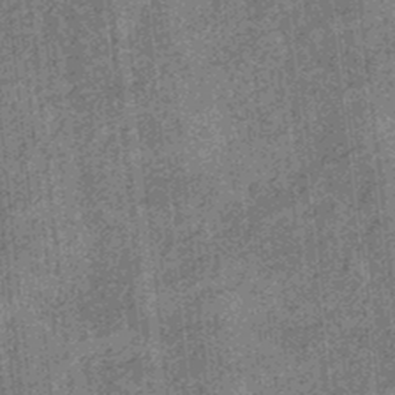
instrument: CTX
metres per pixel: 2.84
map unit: eHb
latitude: -35.5210
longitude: 79.3509
